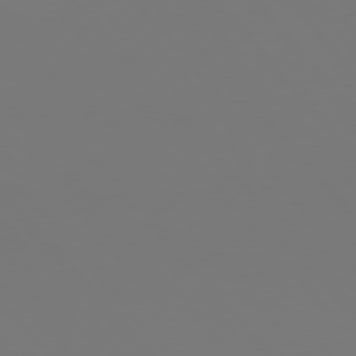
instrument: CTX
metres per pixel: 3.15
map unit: Hpe
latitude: 76.9324
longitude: -165.8394
